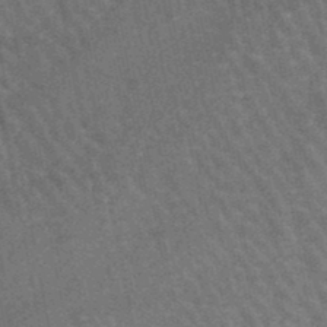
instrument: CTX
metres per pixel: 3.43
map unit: lHb
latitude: -46.3873
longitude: 76.8030
